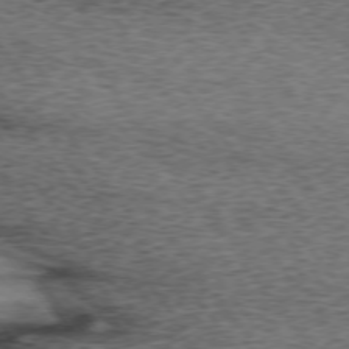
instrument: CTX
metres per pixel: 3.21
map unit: lApd
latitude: 73.6127
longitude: -76.6490
